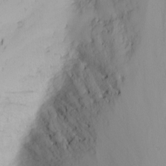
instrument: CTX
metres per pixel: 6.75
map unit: Nhu
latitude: -6.8219
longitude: -65.5182
